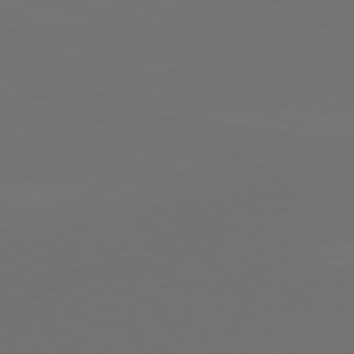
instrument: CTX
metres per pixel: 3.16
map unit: Ap
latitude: -81.7289
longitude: -85.1025
